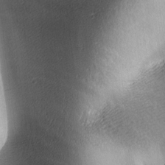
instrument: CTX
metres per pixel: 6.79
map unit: lAa
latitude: -5.7477
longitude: -121.1026
